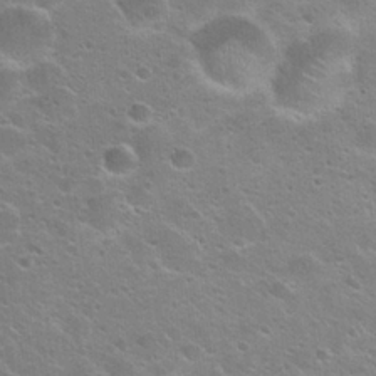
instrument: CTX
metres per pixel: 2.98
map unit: Hto
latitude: 24.1577
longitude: -50.4223
